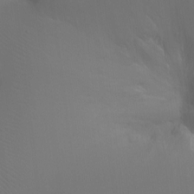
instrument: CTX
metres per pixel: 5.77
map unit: Ht
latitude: -12.1795
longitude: -44.8002
